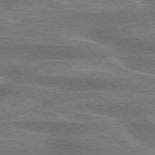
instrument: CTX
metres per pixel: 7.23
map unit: lApd
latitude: 75.4804
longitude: -58.2712
